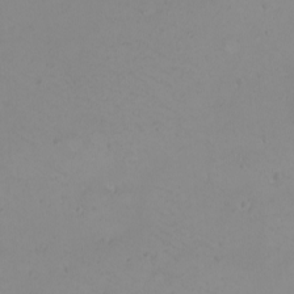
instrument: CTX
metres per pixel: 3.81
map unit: eHh
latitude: -9.7855
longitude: -68.3845
